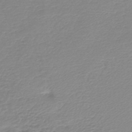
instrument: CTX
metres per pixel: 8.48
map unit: lHb
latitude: -44.0283
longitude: 67.8044
